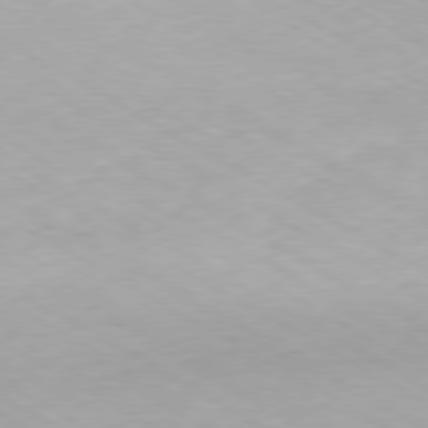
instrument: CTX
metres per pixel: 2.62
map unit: Hpe
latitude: -80.2929
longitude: 21.0486
